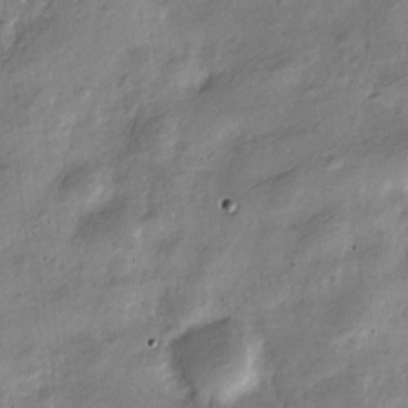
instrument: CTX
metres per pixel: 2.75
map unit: Nve
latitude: -25.0675
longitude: 106.4440
